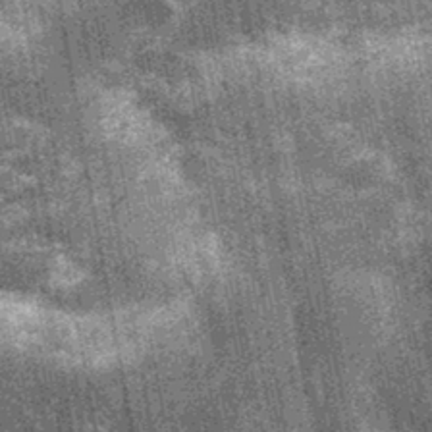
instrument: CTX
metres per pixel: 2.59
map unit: Nhu
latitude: -12.4440
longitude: -22.0633
